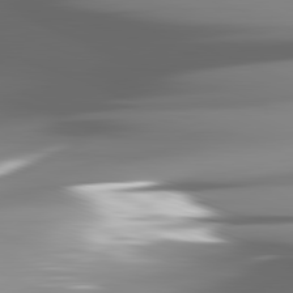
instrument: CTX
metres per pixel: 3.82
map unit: lApd
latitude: 82.4790
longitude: -143.0081
